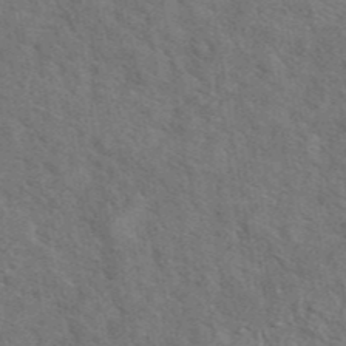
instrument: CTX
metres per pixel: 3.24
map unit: eAb
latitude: 43.6505
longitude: 110.3684
